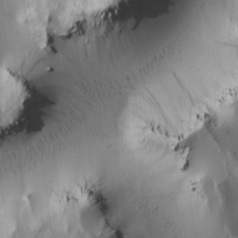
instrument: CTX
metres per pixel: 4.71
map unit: Htu
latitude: -0.5196
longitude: 171.5777
